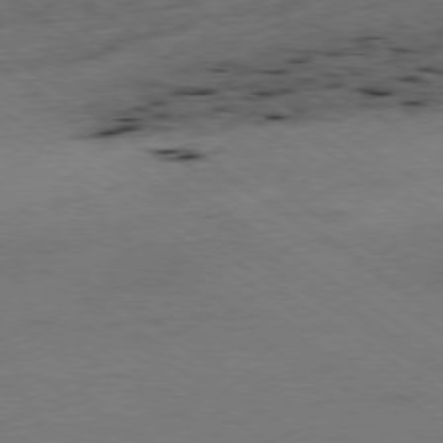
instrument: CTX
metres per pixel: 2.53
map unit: Ap
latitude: -79.2565
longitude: -52.9136
